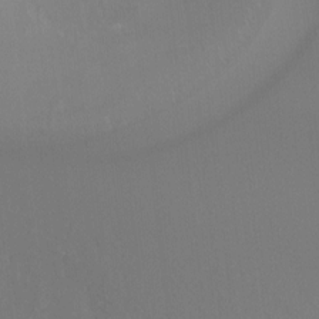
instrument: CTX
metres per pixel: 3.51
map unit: Hto
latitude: -8.2928
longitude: -47.3293
